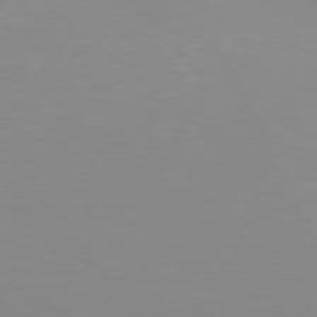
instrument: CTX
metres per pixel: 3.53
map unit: Hpe
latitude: 78.4790
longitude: -141.9150
